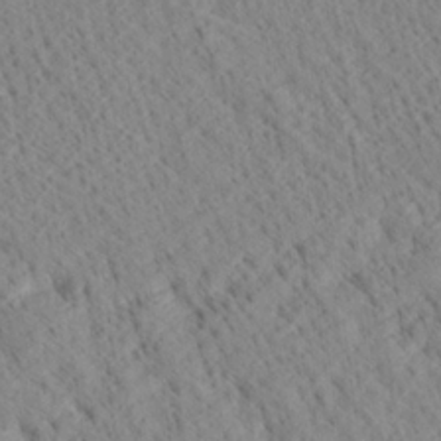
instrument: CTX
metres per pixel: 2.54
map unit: Ave
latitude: 21.1781
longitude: -140.1955
